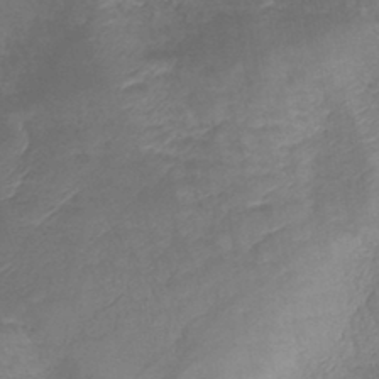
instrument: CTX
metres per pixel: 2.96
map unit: lHb
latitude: -41.7666
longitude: 79.1242
